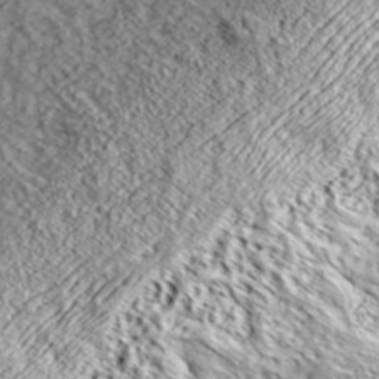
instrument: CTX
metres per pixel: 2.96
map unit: ANa
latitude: 39.0836
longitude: -91.8394
